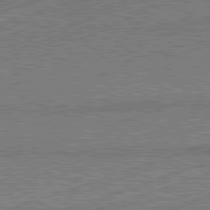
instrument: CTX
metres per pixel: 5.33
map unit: Hpe
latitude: -82.2928
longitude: 19.2376
